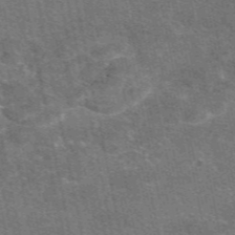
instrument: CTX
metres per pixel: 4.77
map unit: eAb
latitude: 48.0822
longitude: 114.5951
